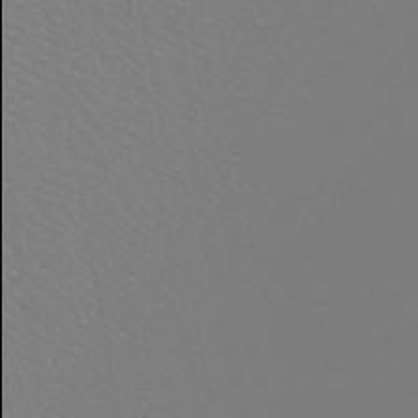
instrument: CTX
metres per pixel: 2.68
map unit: HNb
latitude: -48.6708
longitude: -49.9906
